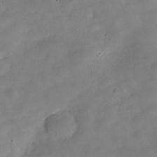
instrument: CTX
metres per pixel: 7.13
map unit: Hve
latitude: -31.2187
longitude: 95.1431
